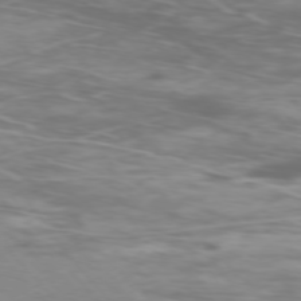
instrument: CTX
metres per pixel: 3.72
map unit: Ap
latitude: -76.7463
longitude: -70.0255
